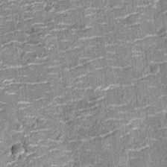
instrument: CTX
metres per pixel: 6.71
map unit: Nhu
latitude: -14.3495
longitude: -23.3104
